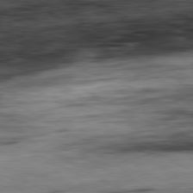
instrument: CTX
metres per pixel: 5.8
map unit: Ap
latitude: -80.8219
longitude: -83.6882
